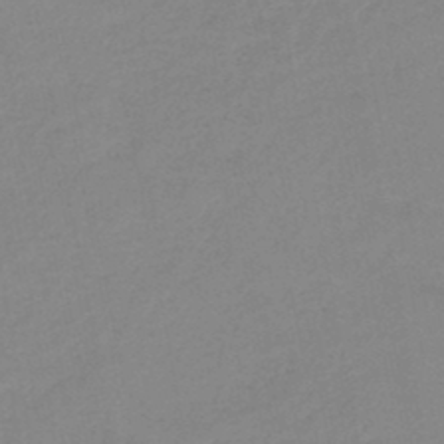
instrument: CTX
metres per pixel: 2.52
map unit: HNb
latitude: -45.5777
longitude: -43.0647
